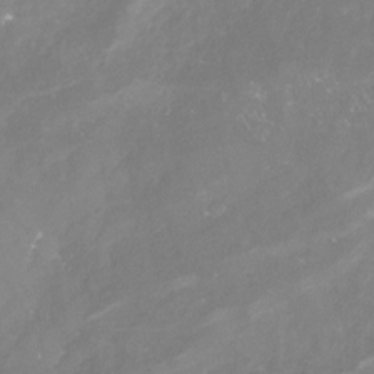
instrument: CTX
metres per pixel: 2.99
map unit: Nhu
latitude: -23.3132
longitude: -57.8205
